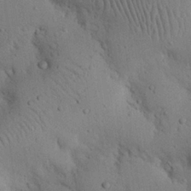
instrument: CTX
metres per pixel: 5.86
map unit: Nhu
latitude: 22.7624
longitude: -75.3104
